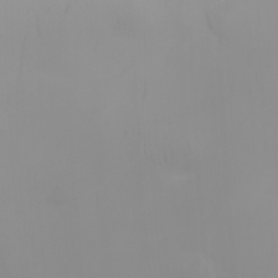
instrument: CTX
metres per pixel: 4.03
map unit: HNhu
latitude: 7.0458
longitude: 14.1795
